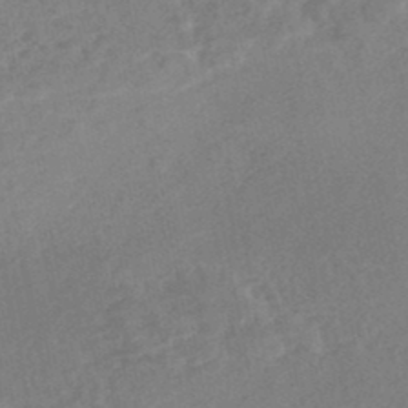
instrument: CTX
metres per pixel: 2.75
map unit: Nhe
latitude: -46.7085
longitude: -171.0080
